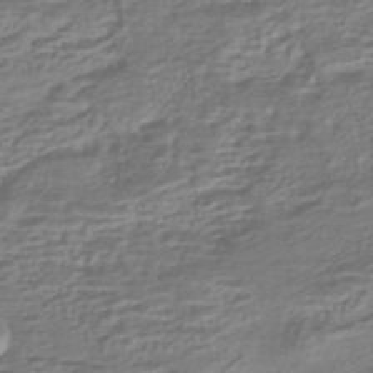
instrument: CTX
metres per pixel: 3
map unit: HNhu
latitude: -43.3131
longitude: 103.6533
